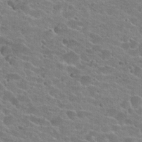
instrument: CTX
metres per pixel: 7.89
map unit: Hto
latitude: 24.3656
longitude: -43.9717
